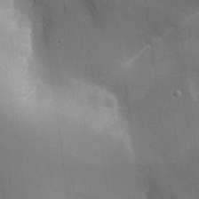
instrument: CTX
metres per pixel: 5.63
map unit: Aa
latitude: 25.3103
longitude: -127.7828
